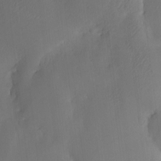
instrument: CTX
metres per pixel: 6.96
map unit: eHh
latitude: -3.8422
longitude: 17.1998
